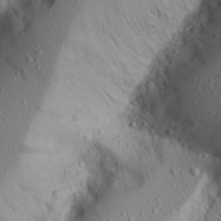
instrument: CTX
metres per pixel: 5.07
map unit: Aa
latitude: 16.0444
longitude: -143.8772
